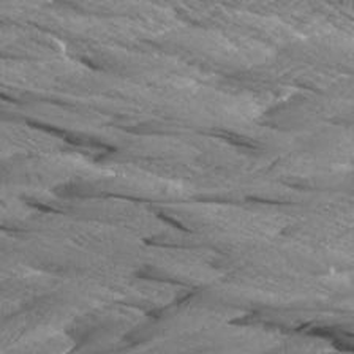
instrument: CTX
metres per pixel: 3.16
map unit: Aa
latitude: 8.6302
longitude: -134.9513
